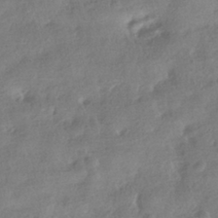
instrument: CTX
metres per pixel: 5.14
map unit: HNhu
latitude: -41.1431
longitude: 98.4251
